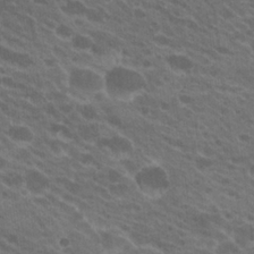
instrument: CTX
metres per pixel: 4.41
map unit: Hto
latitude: 22.6112
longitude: -37.8961
